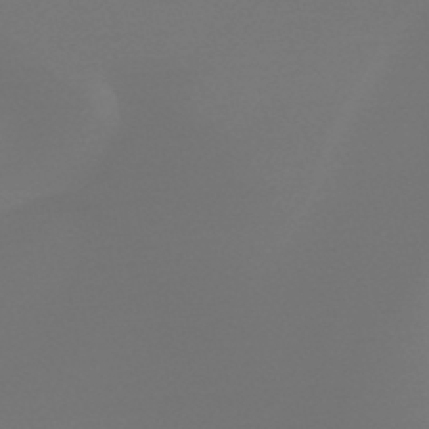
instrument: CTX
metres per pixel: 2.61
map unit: HNb
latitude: -49.3888
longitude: -51.6127
